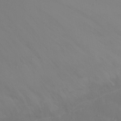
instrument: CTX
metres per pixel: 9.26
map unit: Ht
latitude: -10.0661
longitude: -45.8583
